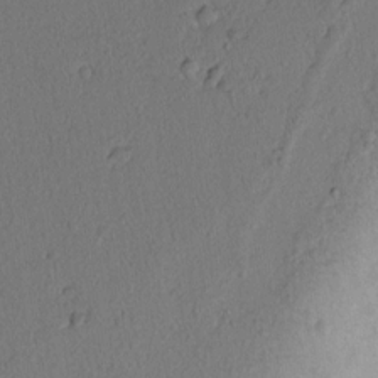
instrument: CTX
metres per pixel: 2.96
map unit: lAvf
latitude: 8.5357
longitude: 166.0472
